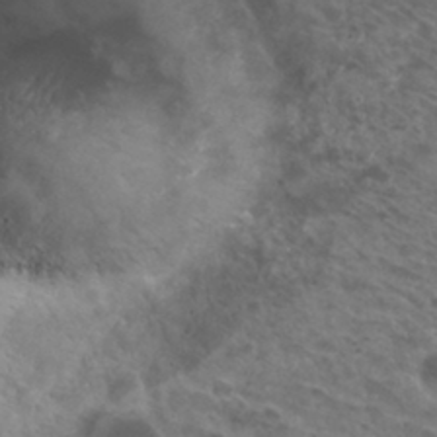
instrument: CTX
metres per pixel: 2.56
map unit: Hto
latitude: 32.1767
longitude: -45.9339
